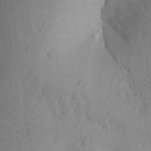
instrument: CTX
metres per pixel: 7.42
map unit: Aa
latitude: 28.8947
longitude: -148.2523
